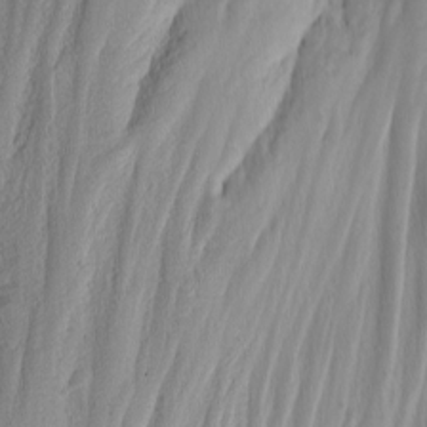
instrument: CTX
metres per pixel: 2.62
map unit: Nhu
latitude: -4.6518
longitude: -82.4790
